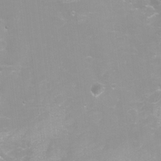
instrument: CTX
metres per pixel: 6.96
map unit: Aa
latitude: -8.8408
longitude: -71.4804
